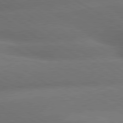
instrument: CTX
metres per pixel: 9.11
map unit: lApd
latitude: 79.9528
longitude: -154.7246
